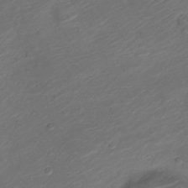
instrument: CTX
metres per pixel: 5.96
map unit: Nve
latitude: -20.0850
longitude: 105.9745
